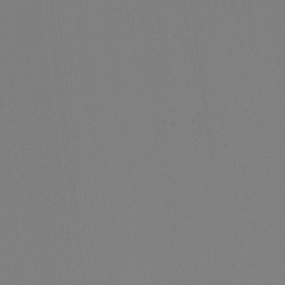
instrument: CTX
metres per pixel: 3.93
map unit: Hto
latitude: -8.3117
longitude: -48.7624
